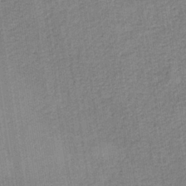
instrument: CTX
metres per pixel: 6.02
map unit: HNb
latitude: -36.5573
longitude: 51.6155
